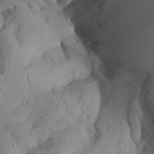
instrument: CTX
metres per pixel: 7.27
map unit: Aa
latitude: 29.0458
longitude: -133.9906
